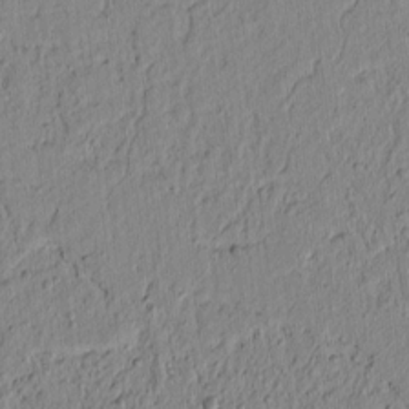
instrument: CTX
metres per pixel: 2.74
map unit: lAvf
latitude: 6.9514
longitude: 164.0472
